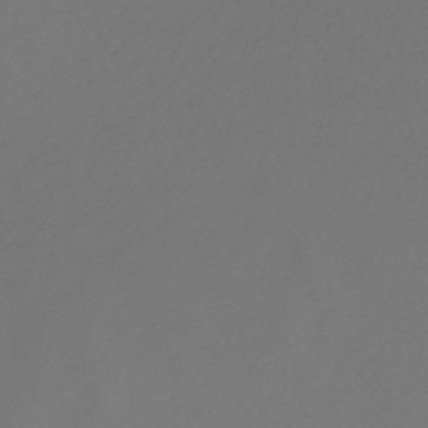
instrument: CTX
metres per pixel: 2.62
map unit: lHb
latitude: -47.3698
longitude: 63.8233
